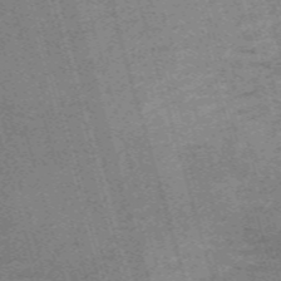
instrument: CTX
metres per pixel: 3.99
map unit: Nve
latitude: -59.6532
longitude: 64.1606
